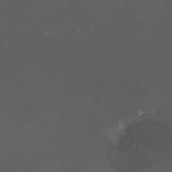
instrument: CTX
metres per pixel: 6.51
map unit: HNhu
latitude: 8.1200
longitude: 10.9353
